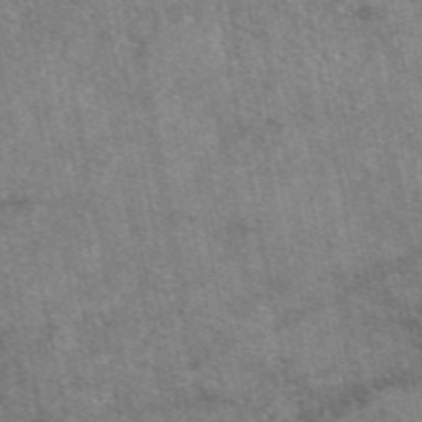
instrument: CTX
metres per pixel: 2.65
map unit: eAb
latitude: 47.7072
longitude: 121.8800
